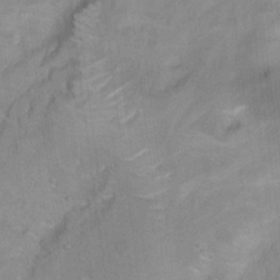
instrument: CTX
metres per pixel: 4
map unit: Hto
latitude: 17.4426
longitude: -38.8002
